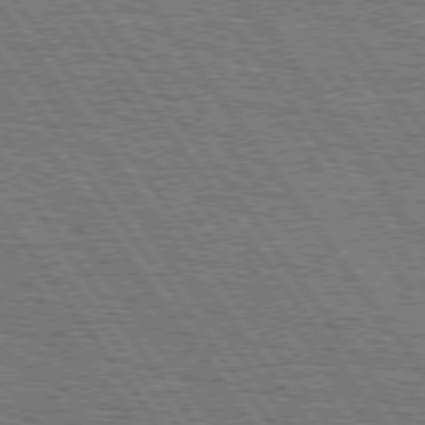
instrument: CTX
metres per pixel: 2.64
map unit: Hpe
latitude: 75.2915
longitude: -152.1956
